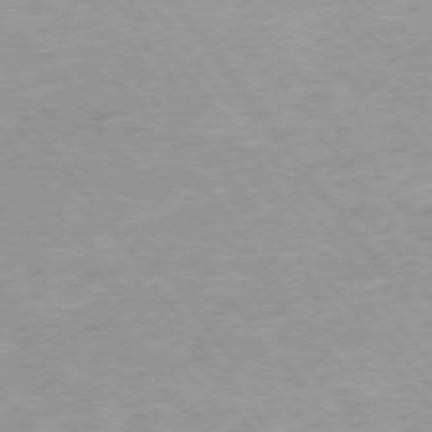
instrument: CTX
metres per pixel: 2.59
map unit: Hpe
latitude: 73.2537
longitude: -141.4615
